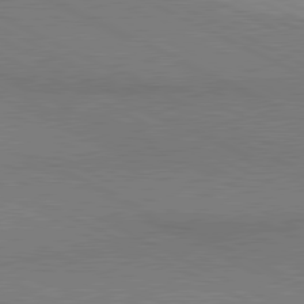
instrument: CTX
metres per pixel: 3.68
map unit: lApd
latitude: 80.7246
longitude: 148.3118
